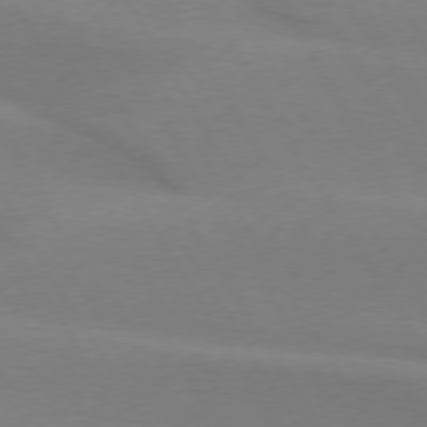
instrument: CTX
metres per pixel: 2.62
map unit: lApd
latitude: 74.7246
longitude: -65.8205
